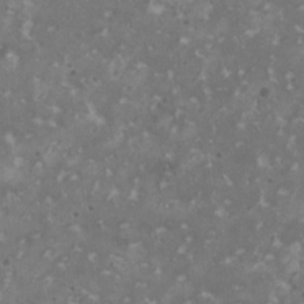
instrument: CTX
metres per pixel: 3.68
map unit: HNhu
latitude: 1.0269
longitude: 7.0108
